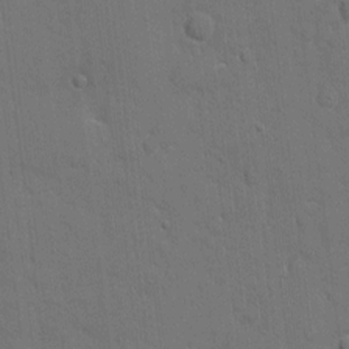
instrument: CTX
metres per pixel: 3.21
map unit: eHh
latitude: 7.9339
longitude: -67.5182
